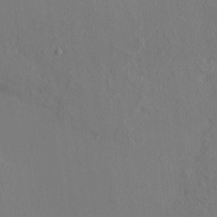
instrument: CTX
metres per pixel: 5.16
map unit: HNhu
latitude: 11.2348
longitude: 22.8786
